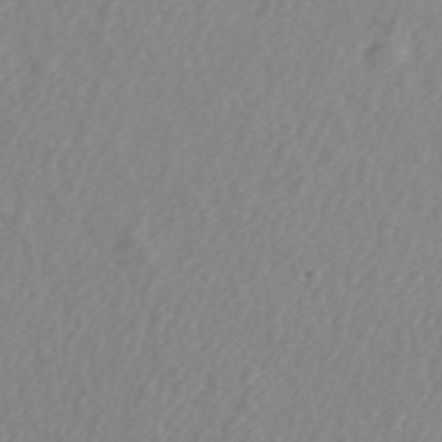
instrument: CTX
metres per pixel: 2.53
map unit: ANa
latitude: 45.5560
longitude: 28.3306
